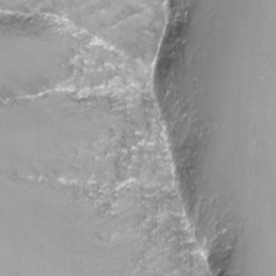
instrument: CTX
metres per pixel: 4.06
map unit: Nhu
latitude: -13.8611
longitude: -70.0633
